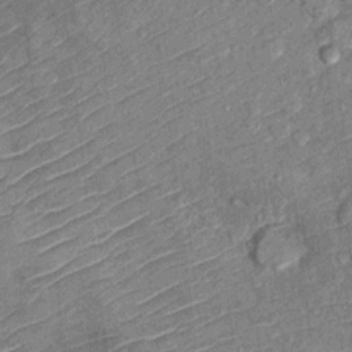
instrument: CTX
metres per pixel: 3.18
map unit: Hto
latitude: 10.3090
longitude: -37.5371
